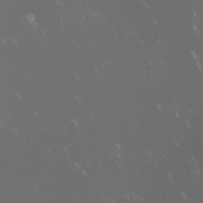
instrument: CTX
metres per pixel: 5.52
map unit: lHvf
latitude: -14.0661
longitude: -103.4993
